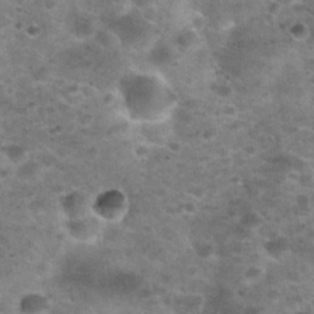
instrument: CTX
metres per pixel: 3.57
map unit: Nhu
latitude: 28.0255
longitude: -49.6127
